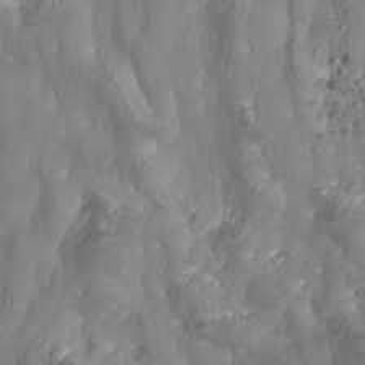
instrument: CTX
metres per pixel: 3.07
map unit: Nhe
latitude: -37.3509
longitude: 138.3118
